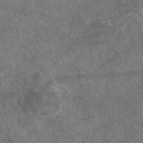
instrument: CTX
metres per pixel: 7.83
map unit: eAb
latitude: 47.3482
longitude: 123.2754
